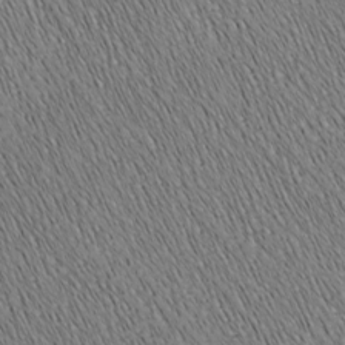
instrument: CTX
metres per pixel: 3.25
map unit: Nhu
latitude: -7.2376
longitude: -152.1011
